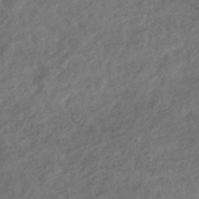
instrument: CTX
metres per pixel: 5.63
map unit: eHb
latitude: -34.3495
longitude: 79.9556
